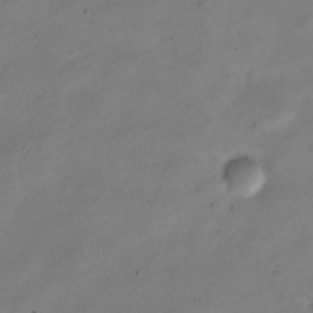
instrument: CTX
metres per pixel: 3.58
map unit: Nve
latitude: -23.9178
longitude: 106.3307
